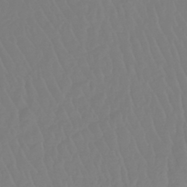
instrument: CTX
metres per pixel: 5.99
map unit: lHb
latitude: -42.4817
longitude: 67.6722
